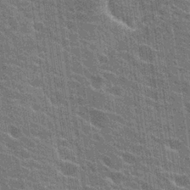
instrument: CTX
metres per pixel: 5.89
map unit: Hto
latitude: 24.4601
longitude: -43.5182
